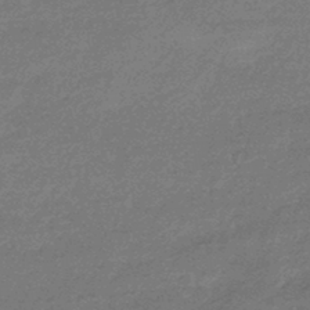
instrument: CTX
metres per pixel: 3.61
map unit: HNhu
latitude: -43.6154
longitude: 93.1620
